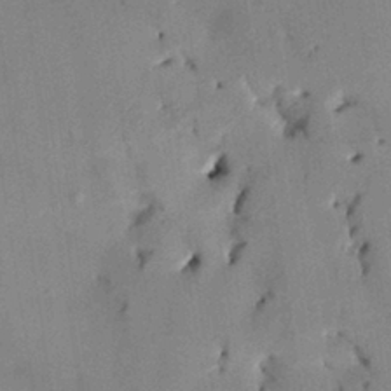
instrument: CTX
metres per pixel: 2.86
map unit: HNhu
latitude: 14.1200
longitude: 10.8975
